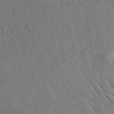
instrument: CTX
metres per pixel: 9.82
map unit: ANa
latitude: 41.2348
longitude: 54.2362
